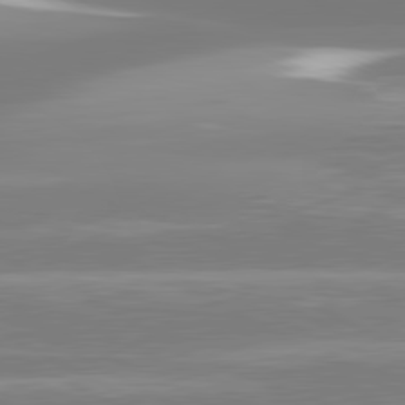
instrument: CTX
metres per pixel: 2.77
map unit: lApd
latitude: 81.0647
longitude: -134.0255
